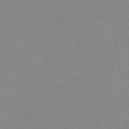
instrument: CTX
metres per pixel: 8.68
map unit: lHb
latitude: -46.5384
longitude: 61.3699
